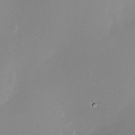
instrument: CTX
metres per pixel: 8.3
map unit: Nhu
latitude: -24.3873
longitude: -71.6694
